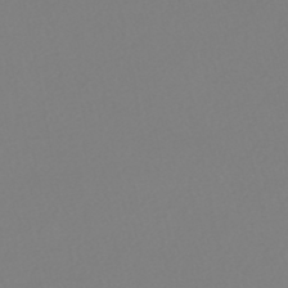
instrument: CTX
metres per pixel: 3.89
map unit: HNhu
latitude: -48.4818
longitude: 101.1620
